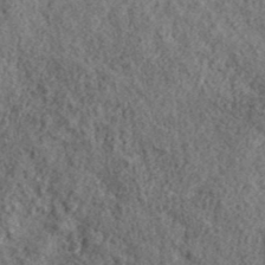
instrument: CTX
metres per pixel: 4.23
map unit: ANa
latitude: 40.0822
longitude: -90.1578
